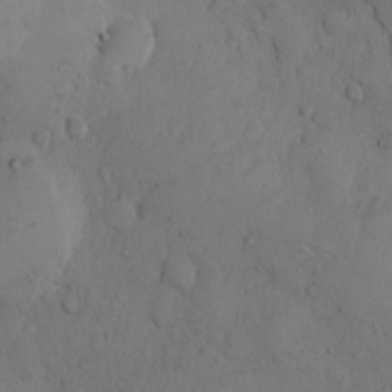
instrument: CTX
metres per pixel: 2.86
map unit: Hto
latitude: 8.8002
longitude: -57.8583
